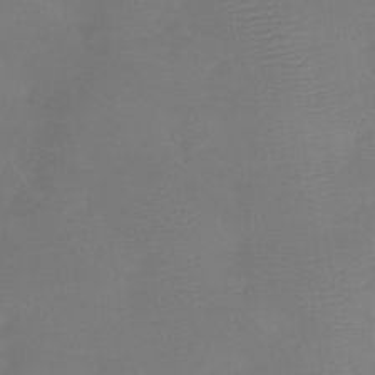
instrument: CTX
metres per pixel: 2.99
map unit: Htu
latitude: -13.8422
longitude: -47.3293
